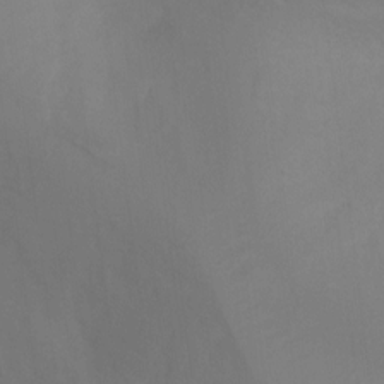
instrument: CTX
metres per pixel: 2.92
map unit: Ht
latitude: 2.3656
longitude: -25.1214
